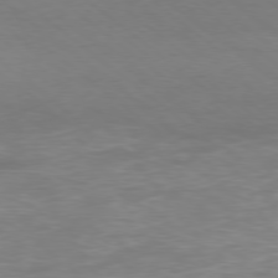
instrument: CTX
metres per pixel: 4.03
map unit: Ap
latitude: -78.6329
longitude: -97.7827
